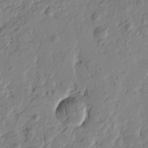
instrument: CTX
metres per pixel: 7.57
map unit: Htu
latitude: -1.7856
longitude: -178.4601
